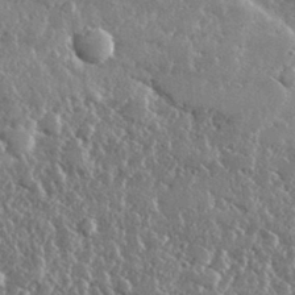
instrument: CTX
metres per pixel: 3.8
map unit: lHvf
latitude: 32.0255
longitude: -90.5357
